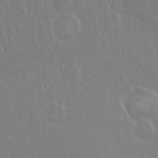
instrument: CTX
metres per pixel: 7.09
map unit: Ht
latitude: 0.9136
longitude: -44.5357
